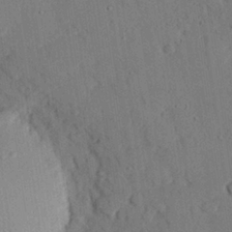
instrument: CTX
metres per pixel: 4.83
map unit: eHh
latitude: 26.9136
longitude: -80.4223
